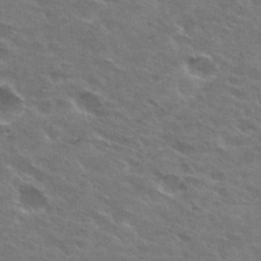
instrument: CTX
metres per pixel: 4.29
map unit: Hto
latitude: 31.3293
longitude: -44.8569
